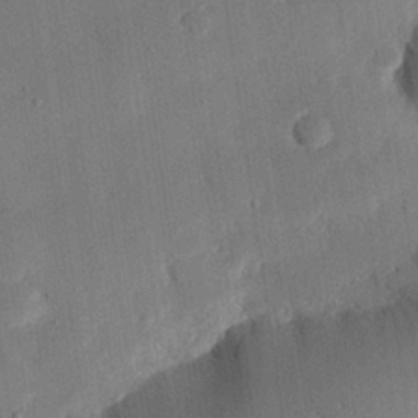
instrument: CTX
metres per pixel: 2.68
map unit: eHh
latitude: 26.5924
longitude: -82.2900
